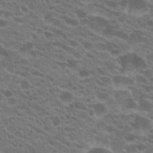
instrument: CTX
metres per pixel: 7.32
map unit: Hto
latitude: 22.5924
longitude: -37.6883
